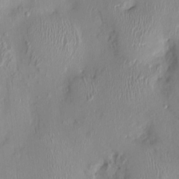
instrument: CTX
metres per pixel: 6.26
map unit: Nhu
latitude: 0.3656
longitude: -14.7813
